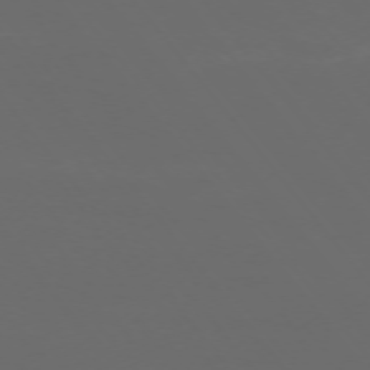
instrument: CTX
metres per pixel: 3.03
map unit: Ap
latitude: -75.0109
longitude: -77.4426
